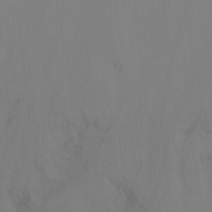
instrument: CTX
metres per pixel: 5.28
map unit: Nhu
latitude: -15.5022
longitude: -55.0647
